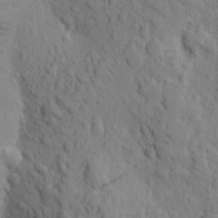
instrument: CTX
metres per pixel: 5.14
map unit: Aa
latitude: 19.2537
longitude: -149.0647
